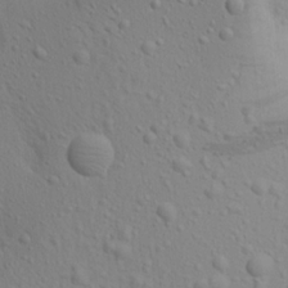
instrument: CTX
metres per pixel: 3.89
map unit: Aa
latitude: 19.1025
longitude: -142.1011
